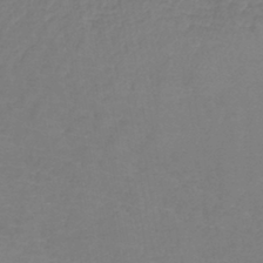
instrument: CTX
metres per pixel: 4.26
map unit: lHb
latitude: -42.9730
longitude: 75.8045
